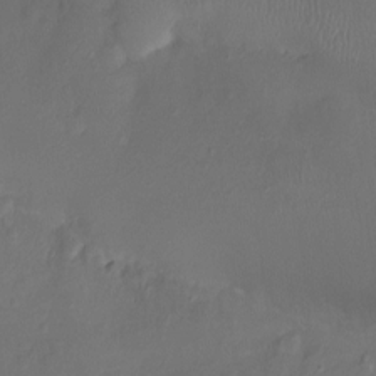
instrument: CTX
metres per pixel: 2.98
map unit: Ht
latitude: -9.8800
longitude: -46.5168
